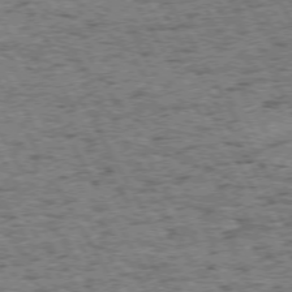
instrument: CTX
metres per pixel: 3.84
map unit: Hpe
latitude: 72.4790
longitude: -127.2159
